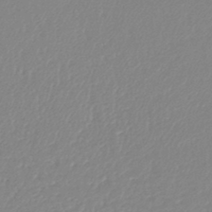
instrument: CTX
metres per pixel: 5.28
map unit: lHb
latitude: -44.2551
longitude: 64.9731
